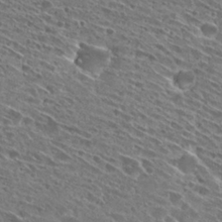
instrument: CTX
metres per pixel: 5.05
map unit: Hto
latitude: 28.1011
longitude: -44.8569
